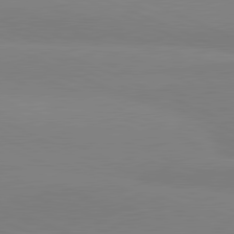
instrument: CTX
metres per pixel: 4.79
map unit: lApd
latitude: 81.5371
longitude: 177.5777
